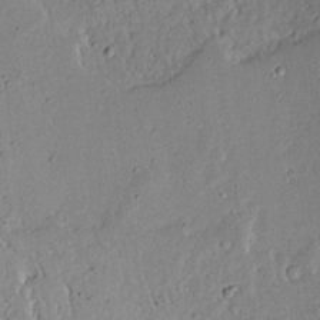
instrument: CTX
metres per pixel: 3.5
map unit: Ave
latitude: 14.8380
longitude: -139.9528
